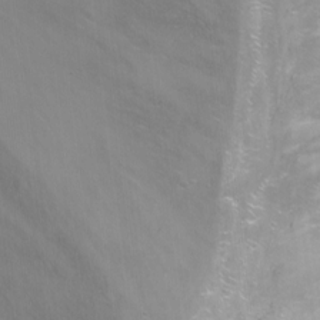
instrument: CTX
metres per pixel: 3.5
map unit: Nhu
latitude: -7.2376
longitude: -51.3670
